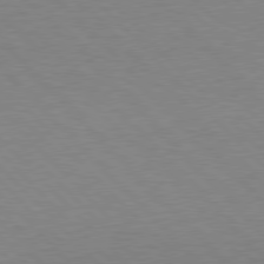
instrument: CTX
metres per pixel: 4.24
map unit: lApd
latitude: 77.4993
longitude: -59.2726
